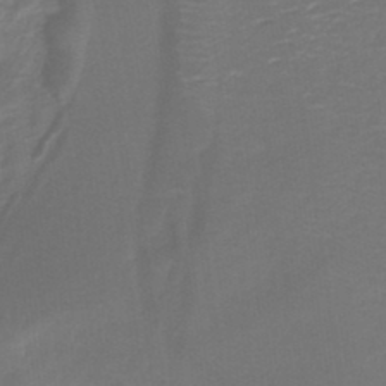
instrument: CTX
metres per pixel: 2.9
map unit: lHb
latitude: -38.1606
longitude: 58.3873
